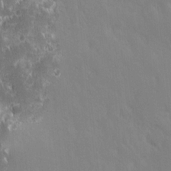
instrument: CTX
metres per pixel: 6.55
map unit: Ave
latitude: 9.6883
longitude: -104.2523
